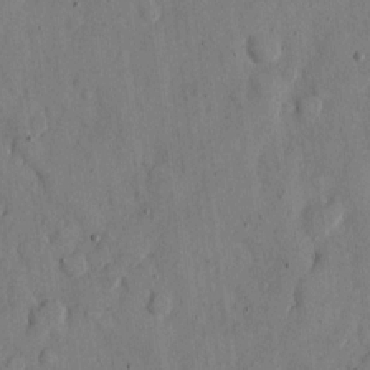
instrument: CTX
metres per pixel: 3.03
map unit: eHh
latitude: 11.8961
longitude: -69.0081
